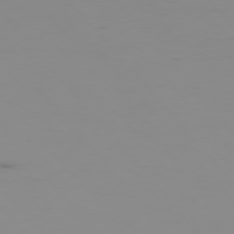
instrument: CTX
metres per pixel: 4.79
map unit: Hpe
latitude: -76.3117
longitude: -10.8380
